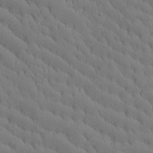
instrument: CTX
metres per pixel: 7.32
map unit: Htu
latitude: -3.1620
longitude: 172.5007
